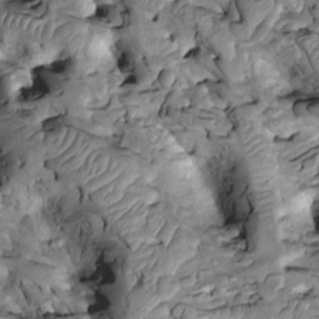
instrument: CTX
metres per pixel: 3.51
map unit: Htu
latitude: -1.7100
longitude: 148.7464
